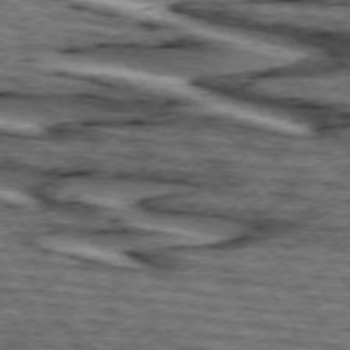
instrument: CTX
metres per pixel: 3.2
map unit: lApd
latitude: 74.5168
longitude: -72.8380
